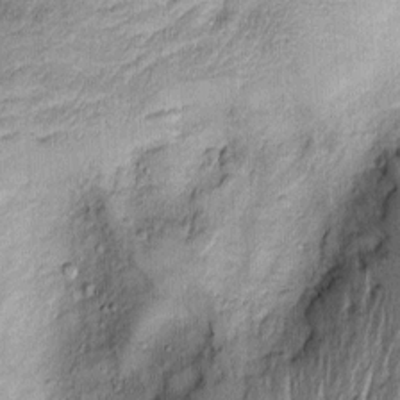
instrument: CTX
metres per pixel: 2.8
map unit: Htu
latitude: -5.7477
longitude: 158.7463
